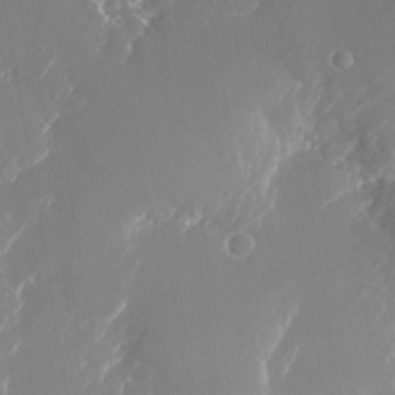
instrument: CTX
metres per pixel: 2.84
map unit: Nhu
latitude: -25.0297
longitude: -72.8947
